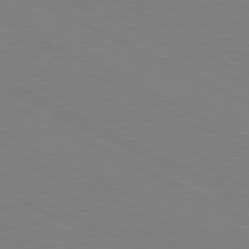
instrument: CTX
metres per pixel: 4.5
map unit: lApd
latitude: 81.1025
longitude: 150.5952
